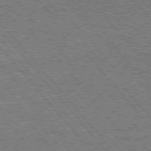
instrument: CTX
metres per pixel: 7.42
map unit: Hpe
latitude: 76.1200
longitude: -137.4805
